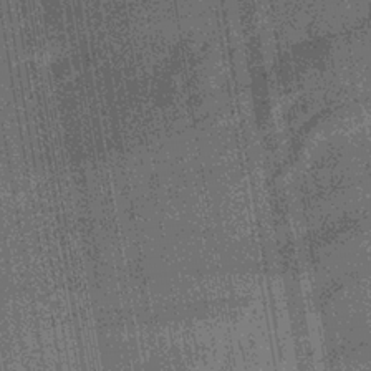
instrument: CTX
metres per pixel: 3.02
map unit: lHb
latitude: -33.7667
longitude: 66.5952
